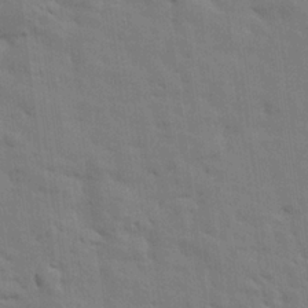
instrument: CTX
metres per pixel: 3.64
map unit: eHh
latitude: 24.7246
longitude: -79.3293
